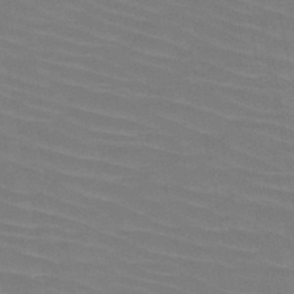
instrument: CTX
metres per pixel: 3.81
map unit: HNb
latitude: -46.8975
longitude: -45.3670
